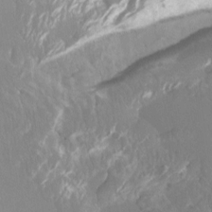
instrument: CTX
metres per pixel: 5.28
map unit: Htu
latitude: -15.8801
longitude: -46.9325
